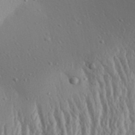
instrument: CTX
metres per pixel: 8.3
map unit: Aa
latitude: 31.9151
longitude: -135.0269
